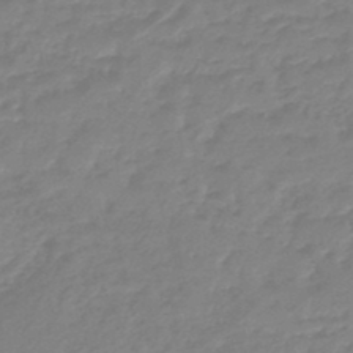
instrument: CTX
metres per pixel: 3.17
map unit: eHb
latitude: -45.8611
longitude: 83.1809
